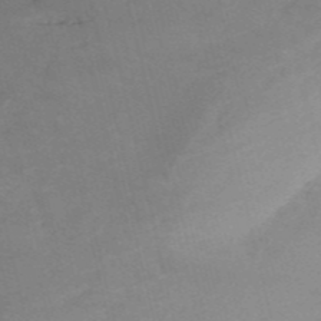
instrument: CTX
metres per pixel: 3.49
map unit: HNb
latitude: -53.9367
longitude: -47.5938
